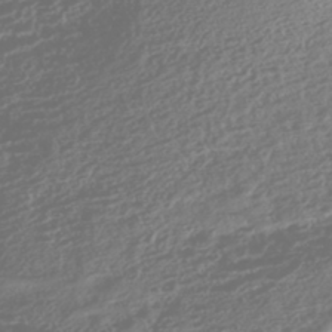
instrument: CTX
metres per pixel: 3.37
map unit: HNhu
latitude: -43.1998
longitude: 104.2361
